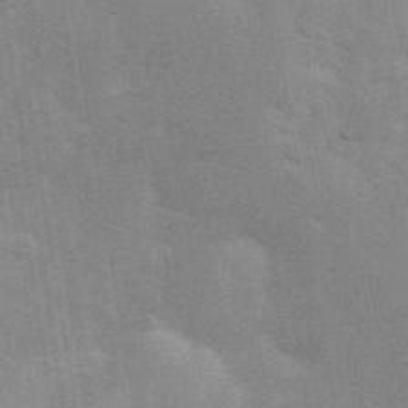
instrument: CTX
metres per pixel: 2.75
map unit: eHh
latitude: 36.4034
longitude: -66.6868
